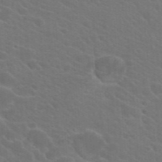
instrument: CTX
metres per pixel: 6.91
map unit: Hto
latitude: 23.5560
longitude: -36.4223
